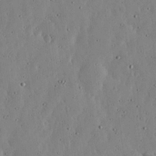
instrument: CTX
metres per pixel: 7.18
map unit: lHvf
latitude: 19.2726
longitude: -114.6490
